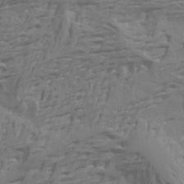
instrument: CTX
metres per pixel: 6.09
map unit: Aa
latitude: 19.0458
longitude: -145.0647
